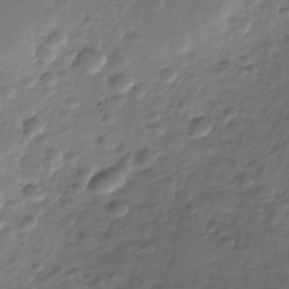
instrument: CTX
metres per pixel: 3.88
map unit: Nhe
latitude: -34.7652
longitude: -88.4790
